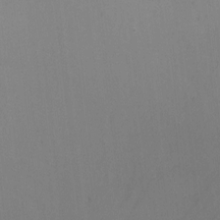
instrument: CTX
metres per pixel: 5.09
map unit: Nhu
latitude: -10.8030
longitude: -36.5546
